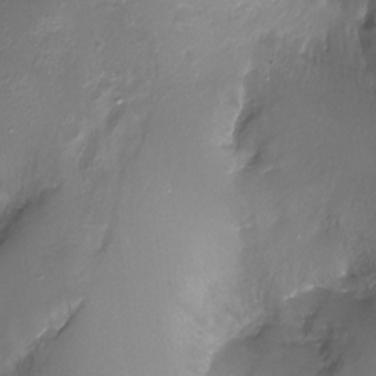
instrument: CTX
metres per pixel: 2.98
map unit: Nhu
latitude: -17.9556
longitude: -45.9717
